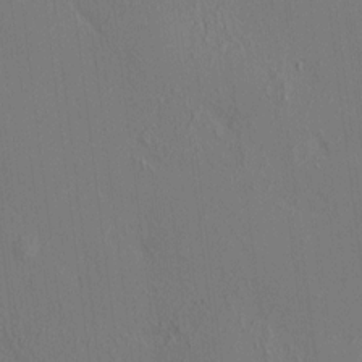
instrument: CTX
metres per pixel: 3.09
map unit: HNhu
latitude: 7.4426
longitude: 15.0298
